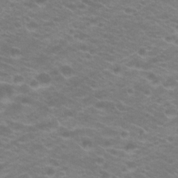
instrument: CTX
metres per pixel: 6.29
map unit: Hto
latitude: 20.9136
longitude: -37.3293
